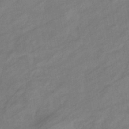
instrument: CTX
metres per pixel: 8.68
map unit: eHb
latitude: -41.8800
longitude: 83.2754
